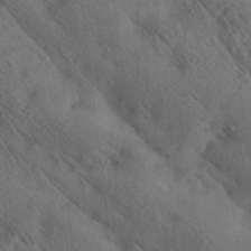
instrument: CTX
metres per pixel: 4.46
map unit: lAa
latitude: 20.9703
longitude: -138.6113
